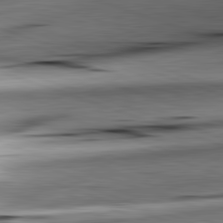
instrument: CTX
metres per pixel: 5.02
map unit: lApd
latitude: 82.2900
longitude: -151.3670
